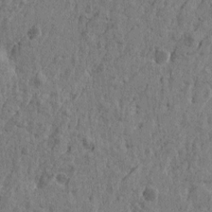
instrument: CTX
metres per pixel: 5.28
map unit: Htu
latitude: -5.5588
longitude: 179.6344
